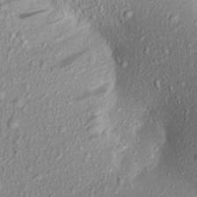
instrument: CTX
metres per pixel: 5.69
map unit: Aa
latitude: 16.8380
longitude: -147.2537
